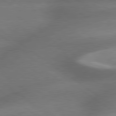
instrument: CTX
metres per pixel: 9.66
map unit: lApd
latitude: 79.6316
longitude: -153.3860
